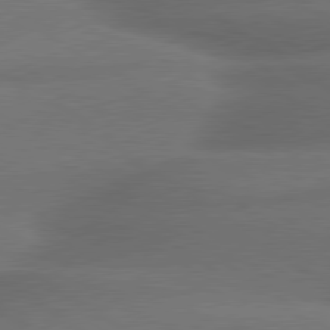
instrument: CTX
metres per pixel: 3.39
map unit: lApd
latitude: 79.5749
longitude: -154.4223
